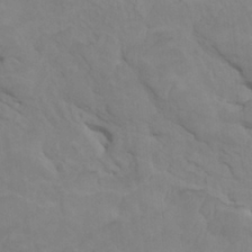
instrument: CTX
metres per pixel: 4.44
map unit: HNhu
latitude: 4.6679
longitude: -2.9324
